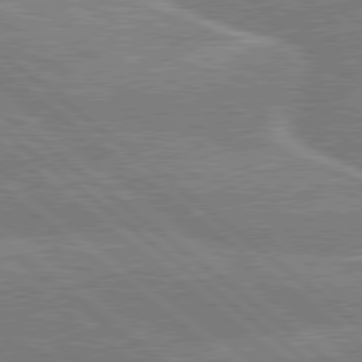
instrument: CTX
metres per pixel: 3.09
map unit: Hpe
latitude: 79.1403
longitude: -152.6302
